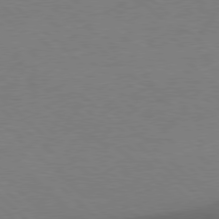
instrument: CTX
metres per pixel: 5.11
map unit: Hpe
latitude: 77.7071
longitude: -150.1955
